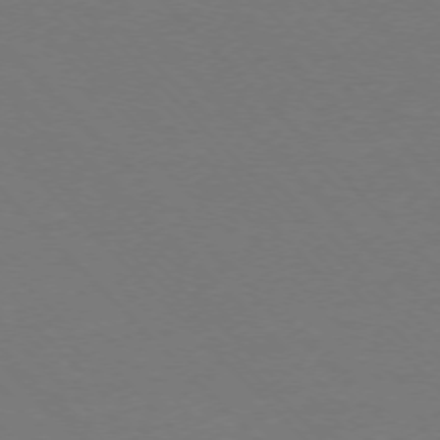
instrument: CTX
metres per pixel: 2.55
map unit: Ap
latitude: -75.3132
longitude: -78.7247
